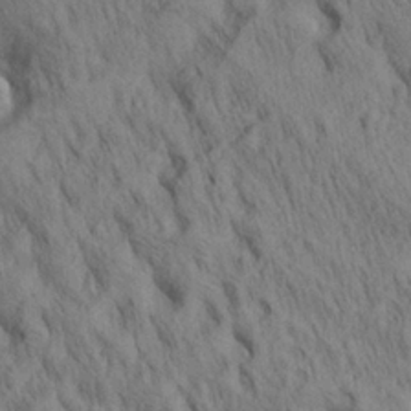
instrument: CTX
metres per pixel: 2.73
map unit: lAa
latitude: 21.4616
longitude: -138.6868
